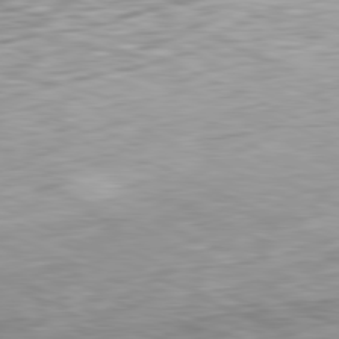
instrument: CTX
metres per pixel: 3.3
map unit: Ap
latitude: -81.4644
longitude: -82.8569
